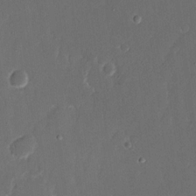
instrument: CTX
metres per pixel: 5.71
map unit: eHh
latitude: 15.6316
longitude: -72.6113
